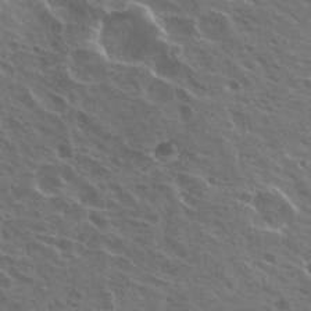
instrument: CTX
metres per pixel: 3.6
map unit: Hto
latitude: 23.2159
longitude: -30.7058
